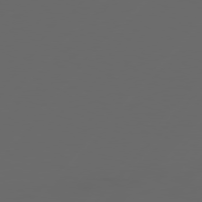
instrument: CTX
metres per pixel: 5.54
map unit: Hpe
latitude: 76.6679
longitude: -139.6316
